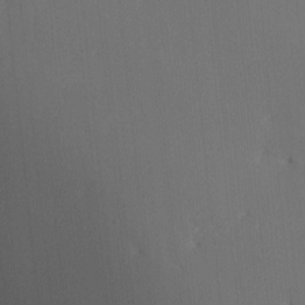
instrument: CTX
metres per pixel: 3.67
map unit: lHvf
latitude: -10.8030
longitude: -103.5182
